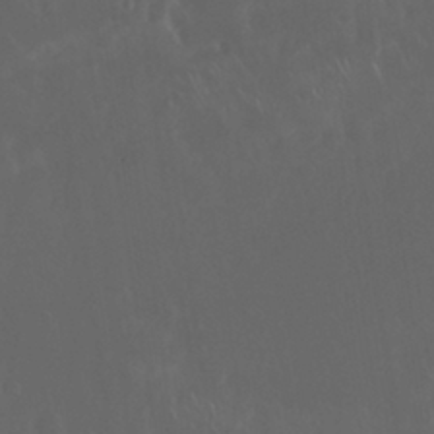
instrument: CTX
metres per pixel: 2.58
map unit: Nhu
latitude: 29.9528
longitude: -58.3278
